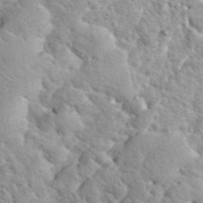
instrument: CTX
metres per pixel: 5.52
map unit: eHh
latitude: 36.3279
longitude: -66.9891
